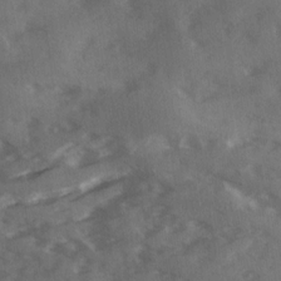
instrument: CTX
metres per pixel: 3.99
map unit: Ave
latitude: 18.4601
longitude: -131.0081
